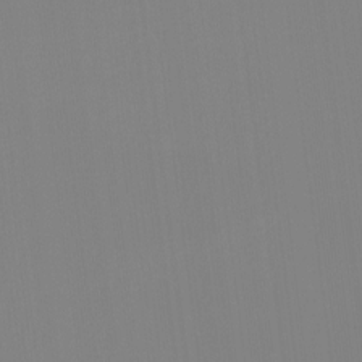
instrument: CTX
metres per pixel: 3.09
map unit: Ht
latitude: -15.1243
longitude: -48.3845
